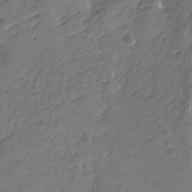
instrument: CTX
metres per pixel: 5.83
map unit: Nhu
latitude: -19.9178
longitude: -57.0269
